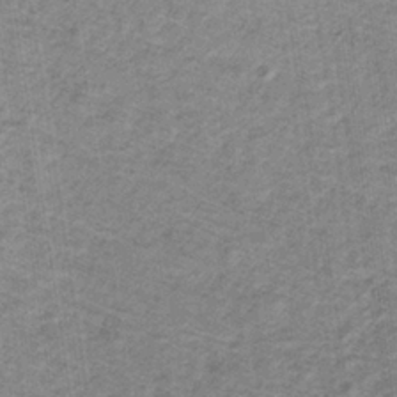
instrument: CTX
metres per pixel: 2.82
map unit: lHb
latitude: -32.5574
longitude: 64.8030
